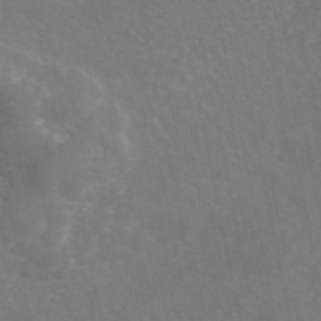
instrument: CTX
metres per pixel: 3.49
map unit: eAb
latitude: 45.8205
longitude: 116.1605
